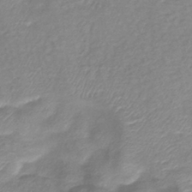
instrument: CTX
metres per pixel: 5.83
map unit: eHb
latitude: -40.1039
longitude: 78.5195
